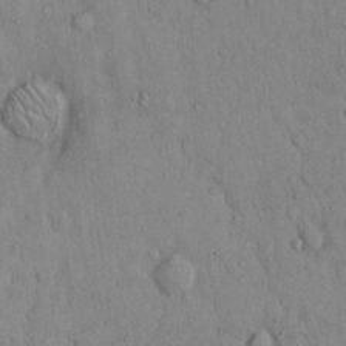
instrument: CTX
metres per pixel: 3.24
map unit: Hto
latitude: 12.4034
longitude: -58.0822
